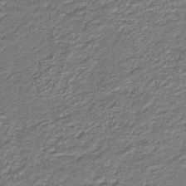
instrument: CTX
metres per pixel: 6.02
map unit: lHb
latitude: -39.5966
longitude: 53.1053
